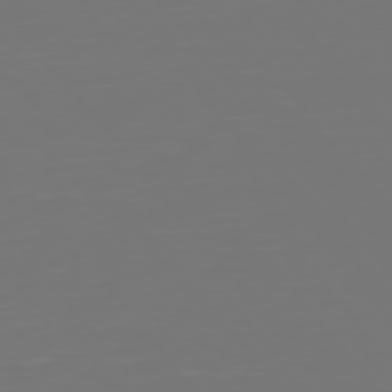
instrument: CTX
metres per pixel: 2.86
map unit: Hpe
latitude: 75.6127
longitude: -124.0822
